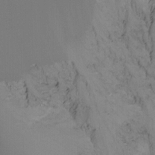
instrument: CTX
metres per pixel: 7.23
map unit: Nhu
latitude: -14.3496
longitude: -58.3467
